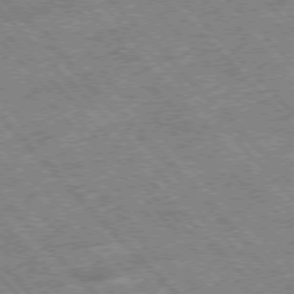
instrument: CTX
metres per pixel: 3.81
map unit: Hpe
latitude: -76.9731
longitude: 13.1242
